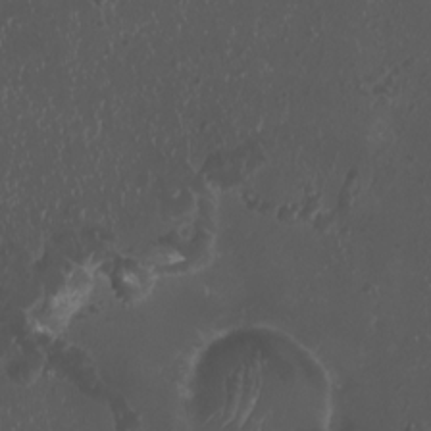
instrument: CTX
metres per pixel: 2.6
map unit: HNhu
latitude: 2.2900
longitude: 3.3509
